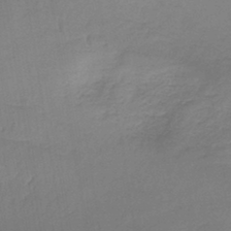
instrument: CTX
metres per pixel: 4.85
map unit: lHb
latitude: -42.3306
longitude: 60.0283
